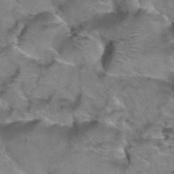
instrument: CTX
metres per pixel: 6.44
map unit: Hto
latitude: 38.7624
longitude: -44.3845
